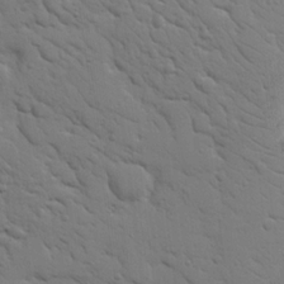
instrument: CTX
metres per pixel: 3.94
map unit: Nhu
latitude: 19.1403
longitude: -78.6680
